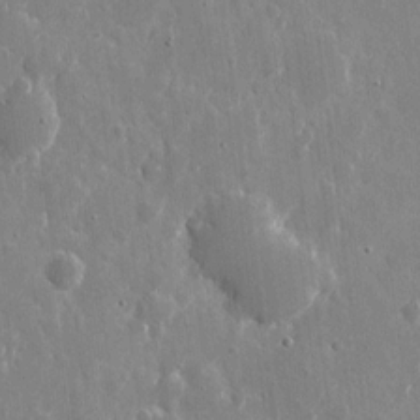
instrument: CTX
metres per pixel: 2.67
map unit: eHh
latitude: 9.5938
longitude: -69.6505
